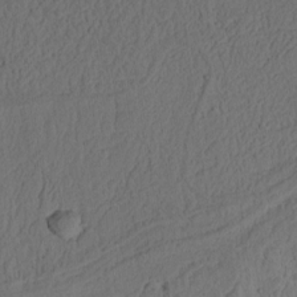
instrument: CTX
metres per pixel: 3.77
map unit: Ht
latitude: 10.6491
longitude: -74.4790
